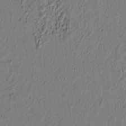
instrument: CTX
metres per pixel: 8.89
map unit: lAvf
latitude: 8.6869
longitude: 166.2739
